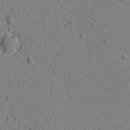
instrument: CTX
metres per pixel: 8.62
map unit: Htu
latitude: 0.5734
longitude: 173.8233
